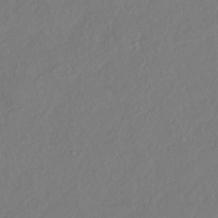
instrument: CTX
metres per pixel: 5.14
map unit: eHh
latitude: -41.8611
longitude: 118.8597
